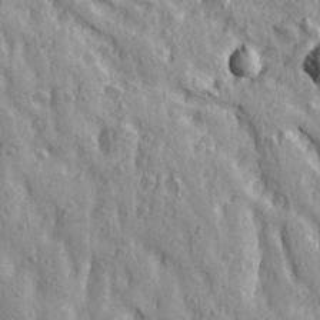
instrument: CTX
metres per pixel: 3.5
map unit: Ave
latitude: 21.6883
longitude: -134.6490
